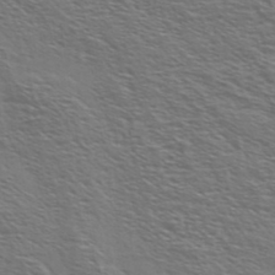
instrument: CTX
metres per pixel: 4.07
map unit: Ave
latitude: 37.7072
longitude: -109.3103
